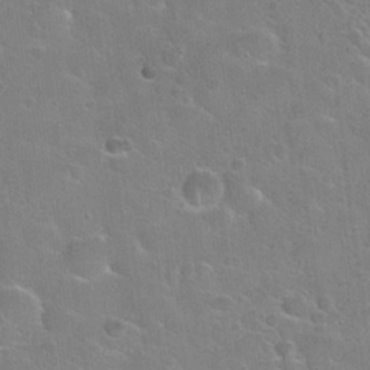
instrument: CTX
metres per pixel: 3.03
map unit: Hto
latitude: 22.6112
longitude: -52.2901
